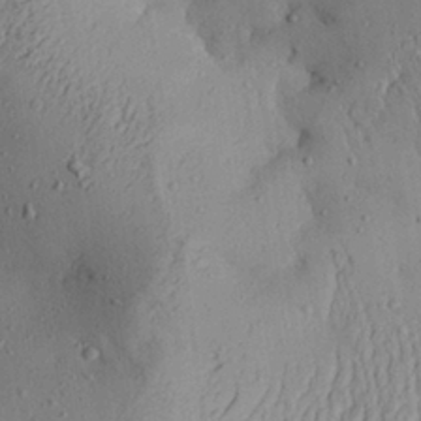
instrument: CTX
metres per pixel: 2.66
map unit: Aa
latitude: 28.3467
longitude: -133.5371
